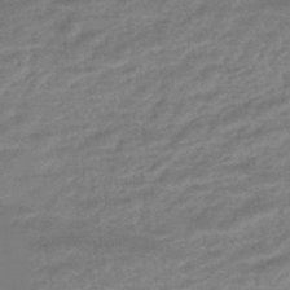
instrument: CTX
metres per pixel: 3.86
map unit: HNhu
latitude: -46.2172
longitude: 90.8408
